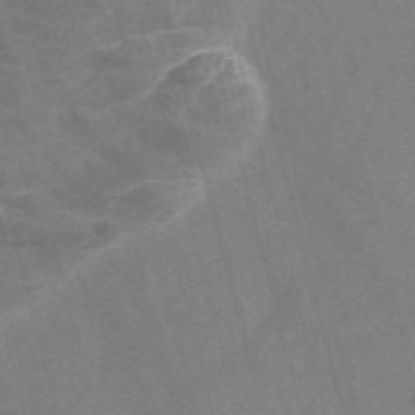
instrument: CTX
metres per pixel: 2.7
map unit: Nve
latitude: -58.4440
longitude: 66.5007
